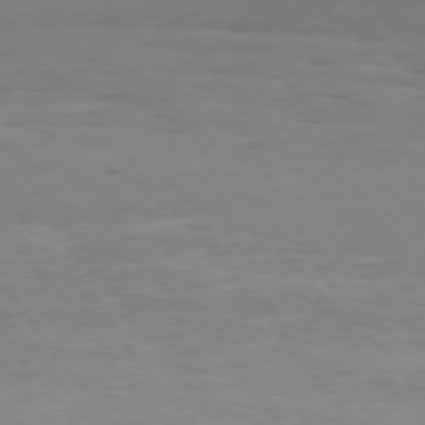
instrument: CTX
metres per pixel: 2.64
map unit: Hpe
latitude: 75.4049
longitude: -141.1970
